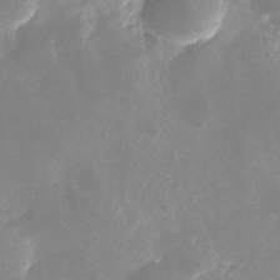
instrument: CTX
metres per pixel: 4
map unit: Nhu
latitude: -24.9542
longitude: -70.2144
